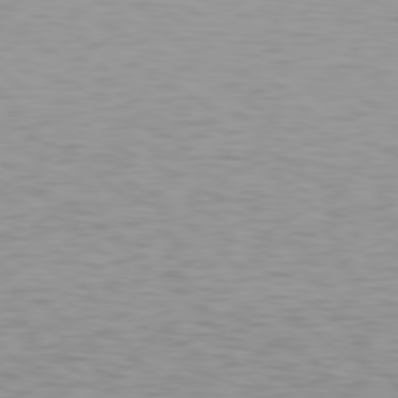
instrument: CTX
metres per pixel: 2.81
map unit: Hpe
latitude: 78.6302
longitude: -167.7449
